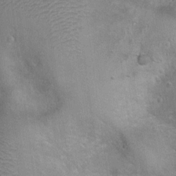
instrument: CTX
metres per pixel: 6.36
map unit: Ht
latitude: 4.3089
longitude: -20.1011
